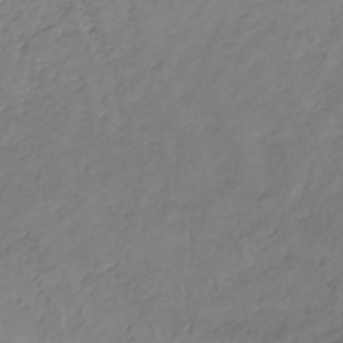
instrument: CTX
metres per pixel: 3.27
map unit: lHb
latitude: -33.8423
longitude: 67.7100
